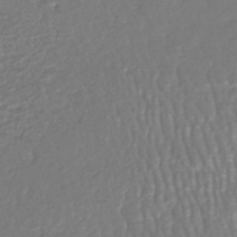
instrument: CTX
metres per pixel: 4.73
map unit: HNhu
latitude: -46.4629
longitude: 103.3888
